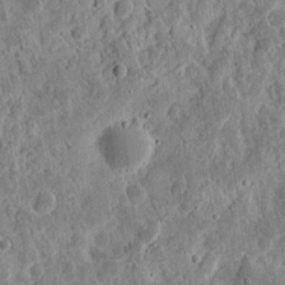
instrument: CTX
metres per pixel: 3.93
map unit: eHh
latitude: 12.4034
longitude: -73.8206
